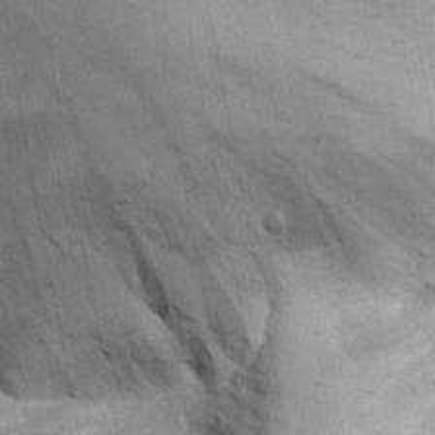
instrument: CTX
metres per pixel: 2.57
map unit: Ht
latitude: -2.6140
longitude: -13.7450
